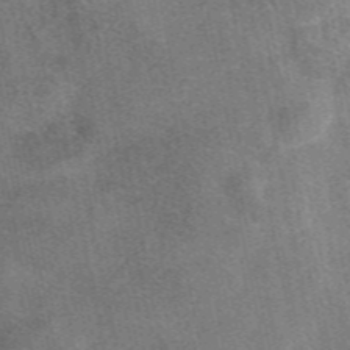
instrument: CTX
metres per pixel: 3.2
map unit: eAb
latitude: 47.8206
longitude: 121.2565
